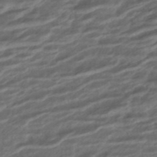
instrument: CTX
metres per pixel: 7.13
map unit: ANa
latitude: -44.9353
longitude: 105.4832
